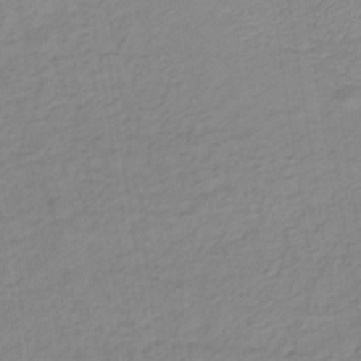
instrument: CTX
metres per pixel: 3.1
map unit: lHb
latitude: -35.7667
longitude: 71.3888
